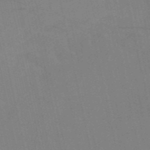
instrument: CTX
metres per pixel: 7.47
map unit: HNb
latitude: -52.2928
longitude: -43.8961
